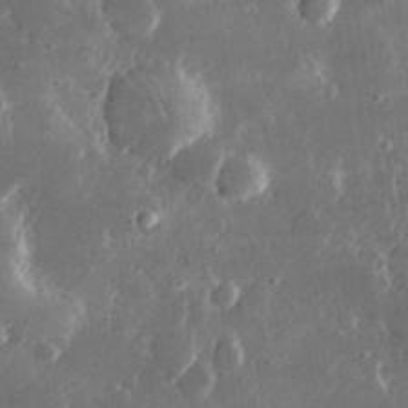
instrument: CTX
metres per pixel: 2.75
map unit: lHvf
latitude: 31.2159
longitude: -91.5749
